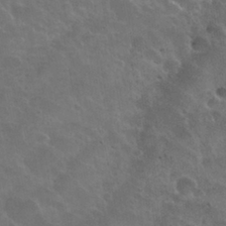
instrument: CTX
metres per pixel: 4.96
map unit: Nhu
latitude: 30.9514
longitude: -54.7246
